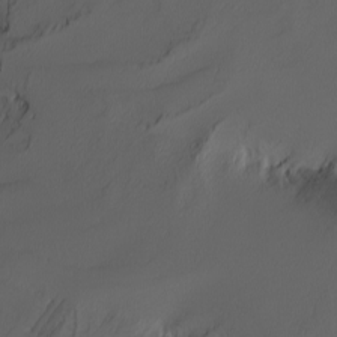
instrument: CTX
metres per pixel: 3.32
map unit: Nhu
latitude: -4.4062
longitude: -90.2334
